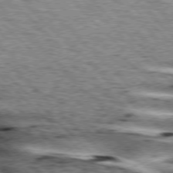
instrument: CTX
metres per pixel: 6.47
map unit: lApd
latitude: 76.1955
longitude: -79.7261
